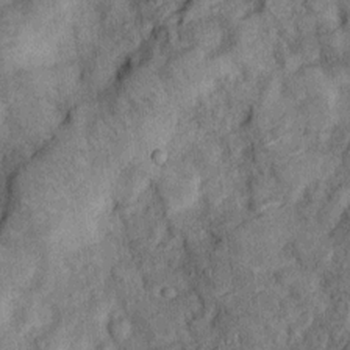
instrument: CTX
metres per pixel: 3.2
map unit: Nhu
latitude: 5.6127
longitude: -23.7638
